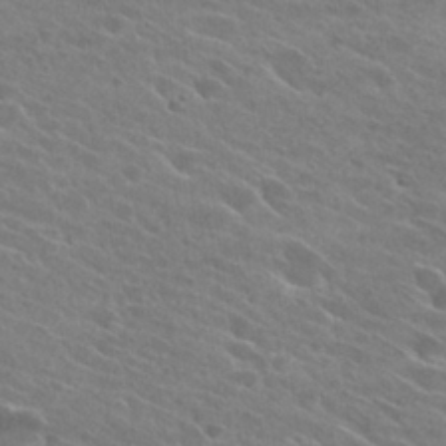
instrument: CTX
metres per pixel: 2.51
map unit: Hto
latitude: 26.3467
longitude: -41.3859
